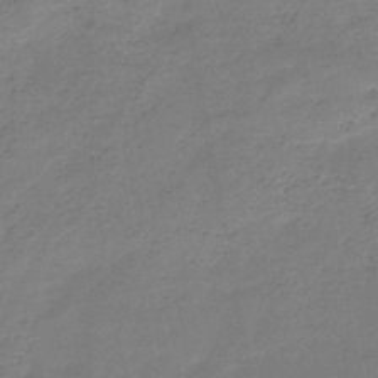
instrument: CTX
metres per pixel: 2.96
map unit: HNb
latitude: -48.5952
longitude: -39.3671
